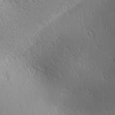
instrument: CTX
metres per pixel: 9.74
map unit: lAa
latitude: 1.4237
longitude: -115.6504
